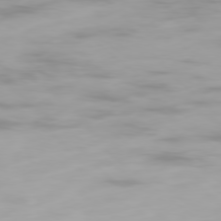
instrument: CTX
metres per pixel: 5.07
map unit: Ap
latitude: -78.6896
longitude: -96.1767
